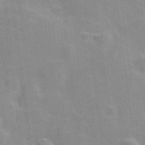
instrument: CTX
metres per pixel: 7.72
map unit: Hve
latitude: 18.4034
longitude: 151.8044
